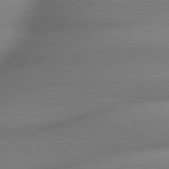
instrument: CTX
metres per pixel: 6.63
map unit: lApd
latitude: 79.7072
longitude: -163.7261
